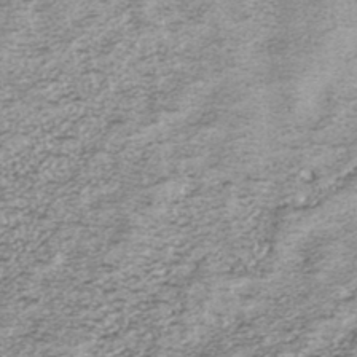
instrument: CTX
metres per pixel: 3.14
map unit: ANa
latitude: 37.6883
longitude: 17.5211
